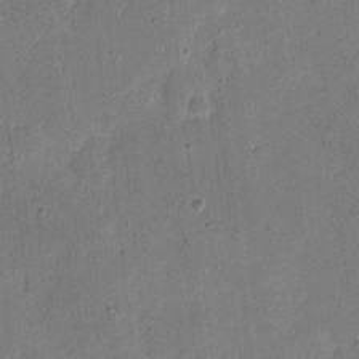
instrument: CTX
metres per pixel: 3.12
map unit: eHh
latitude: 6.9325
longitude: -66.7624
